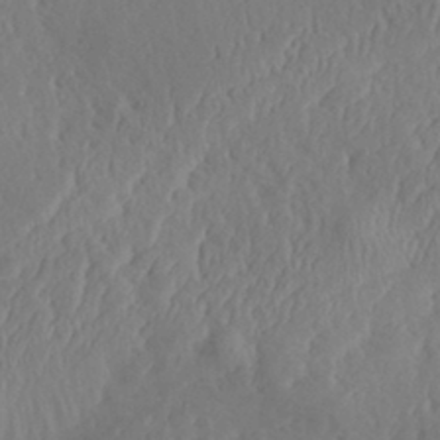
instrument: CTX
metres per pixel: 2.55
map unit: Aa
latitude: 32.5168
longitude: -141.2725
